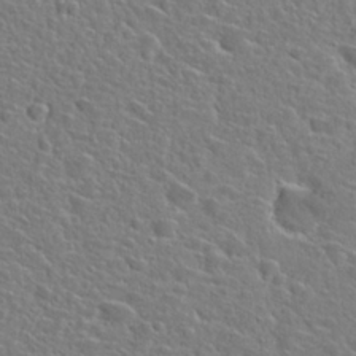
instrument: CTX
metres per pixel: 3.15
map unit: Hto
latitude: 25.2159
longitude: -46.6680
